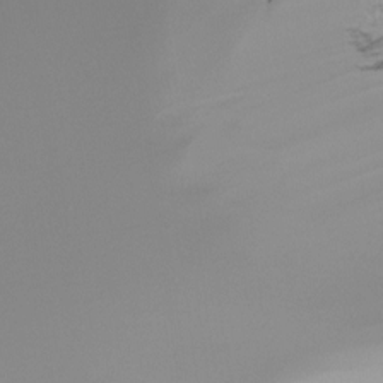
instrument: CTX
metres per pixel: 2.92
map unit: Ht
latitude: -15.8234
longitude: -44.8191
